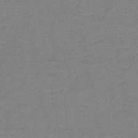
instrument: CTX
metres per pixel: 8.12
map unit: HNb
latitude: -46.8975
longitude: -36.1956
